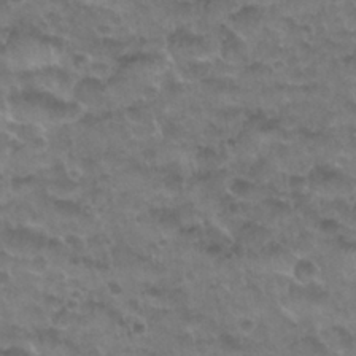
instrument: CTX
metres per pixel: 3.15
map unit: Nhu
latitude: 27.0081
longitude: -53.5749
